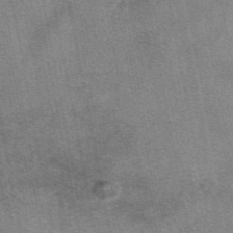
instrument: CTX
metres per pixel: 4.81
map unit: eAb
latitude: 47.6694
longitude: 121.5210
